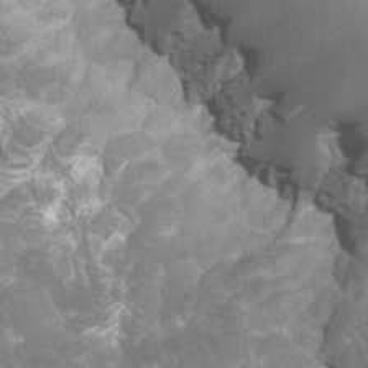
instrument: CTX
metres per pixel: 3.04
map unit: Htu
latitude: -12.2740
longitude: -71.5938
